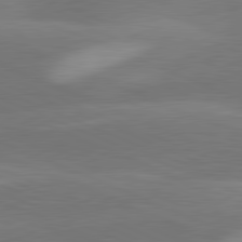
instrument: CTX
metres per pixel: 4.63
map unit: lApd
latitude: 81.5182
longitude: 124.4440
